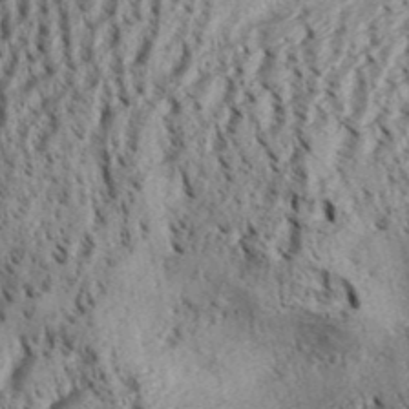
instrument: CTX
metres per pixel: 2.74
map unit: Aa
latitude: 31.7639
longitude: -136.8758
